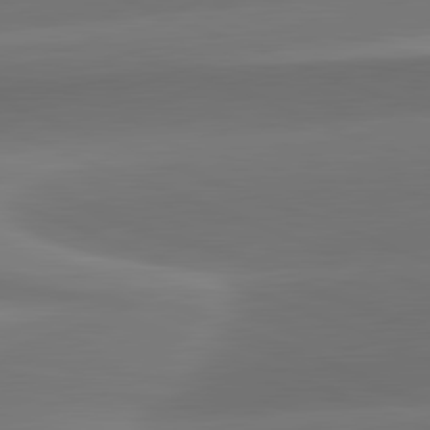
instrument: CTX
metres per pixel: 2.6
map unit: lApd
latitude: 82.1011
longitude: -161.5560
